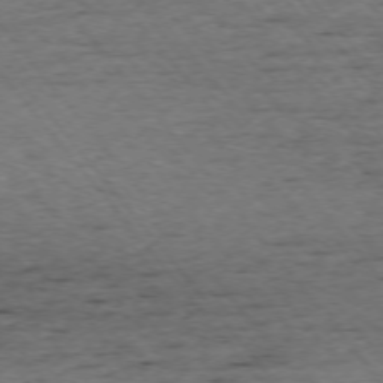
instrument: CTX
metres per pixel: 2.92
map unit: Ap
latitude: -75.1243
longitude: -90.5168
